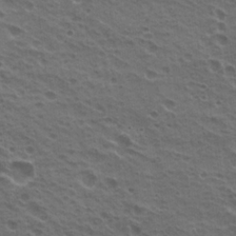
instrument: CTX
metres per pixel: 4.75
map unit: Hto
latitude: 20.8191
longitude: -31.9339
